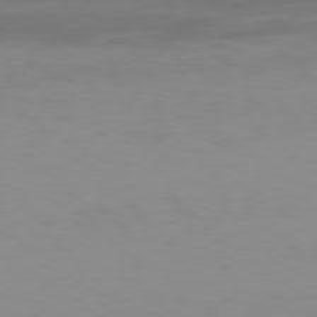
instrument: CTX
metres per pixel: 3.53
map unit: Hpe
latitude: 76.8947
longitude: -139.7261
